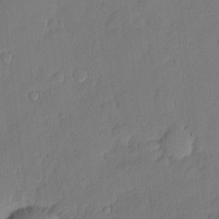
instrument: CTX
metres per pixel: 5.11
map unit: eHh
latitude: 4.5546
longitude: -75.7261
